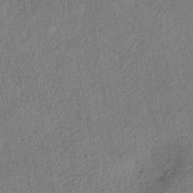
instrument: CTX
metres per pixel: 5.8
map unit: eHh
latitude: -41.5777
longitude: 120.2361
